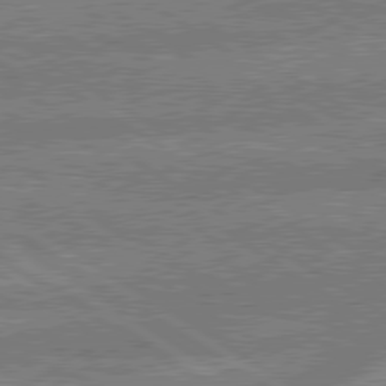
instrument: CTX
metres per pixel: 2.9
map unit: lApd
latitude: 79.4616
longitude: -162.4979
